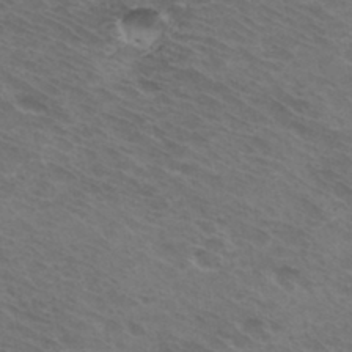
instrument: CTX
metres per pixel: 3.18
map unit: Hto
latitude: 33.3671
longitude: -41.1781
